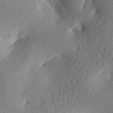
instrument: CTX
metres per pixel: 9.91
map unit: lAa
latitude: -8.7274
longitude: -126.9703
